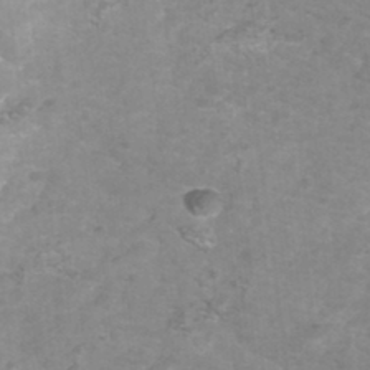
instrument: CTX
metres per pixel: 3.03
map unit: Nhu
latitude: -41.5399
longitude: -85.0836
